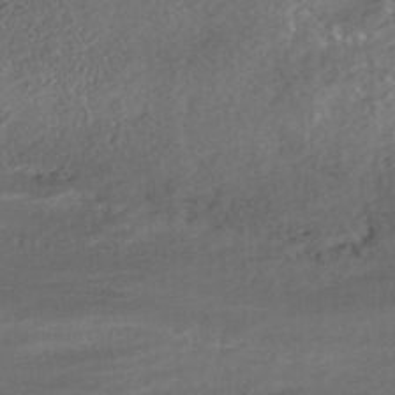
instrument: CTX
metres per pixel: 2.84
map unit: HNhu
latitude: -42.1794
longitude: 103.9367
